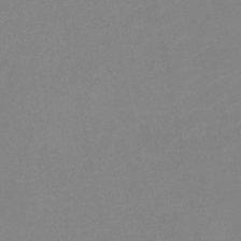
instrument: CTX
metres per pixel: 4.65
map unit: lHb
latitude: -37.7099
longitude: 74.6708
